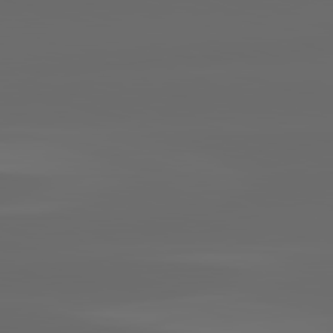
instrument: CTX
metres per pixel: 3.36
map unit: lApd
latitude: 82.8191
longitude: -137.0837
